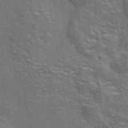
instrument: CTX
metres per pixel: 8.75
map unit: eAb
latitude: 43.7639
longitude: 111.8233
